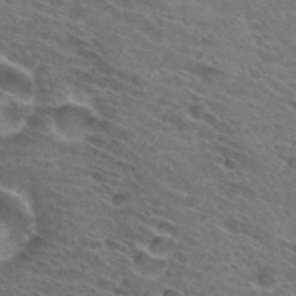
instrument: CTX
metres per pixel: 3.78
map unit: Hto
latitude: 31.4238
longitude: -46.0822
